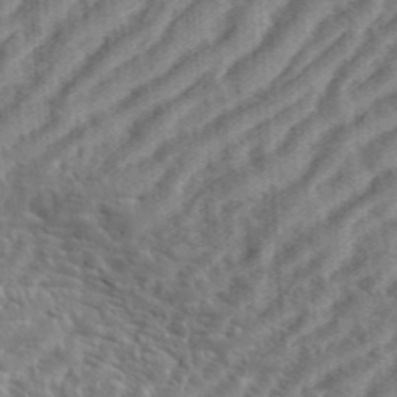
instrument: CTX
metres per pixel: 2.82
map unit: eHh
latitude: 36.5168
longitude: -134.3845
